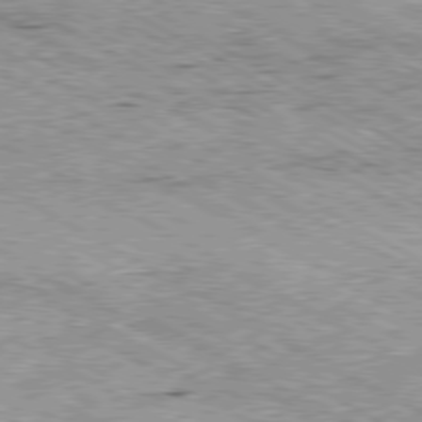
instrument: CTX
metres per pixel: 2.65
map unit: Ap
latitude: -80.4062
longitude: -53.3482
